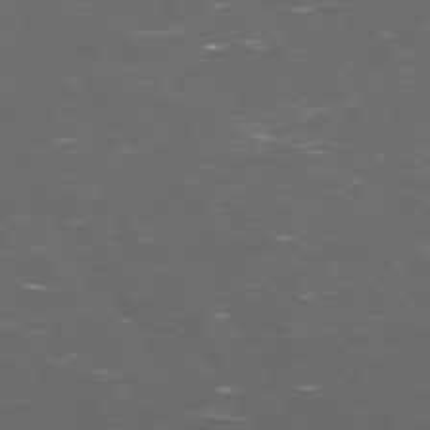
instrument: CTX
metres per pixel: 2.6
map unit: Hpe
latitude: 74.0444
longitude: -124.8569
